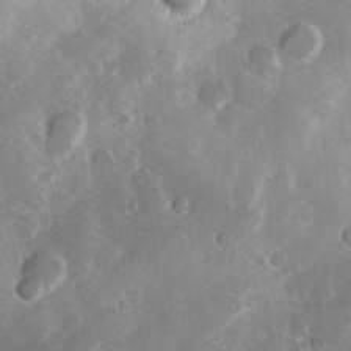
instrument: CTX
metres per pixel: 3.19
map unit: Hve
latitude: 24.4034
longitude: 146.5007
